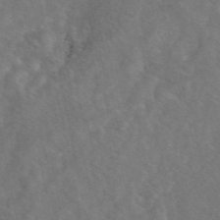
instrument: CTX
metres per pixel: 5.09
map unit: eAb
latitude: 48.2900
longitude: 118.5007
